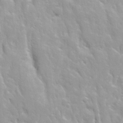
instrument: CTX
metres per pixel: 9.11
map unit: Ave
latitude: 16.1011
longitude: -131.6127
